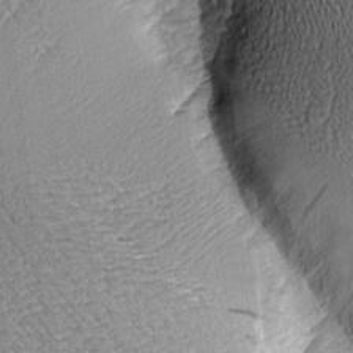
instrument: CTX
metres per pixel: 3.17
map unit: Aa
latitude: 9.1592
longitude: -128.7246
